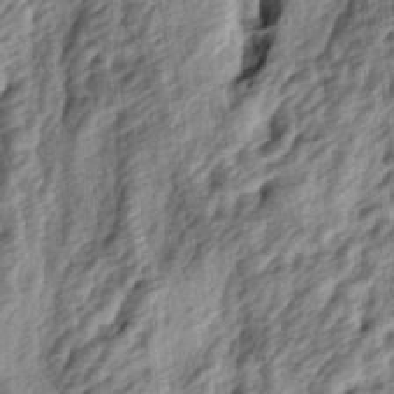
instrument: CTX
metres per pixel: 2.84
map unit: lAa
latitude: -5.2942
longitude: -124.1011
